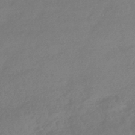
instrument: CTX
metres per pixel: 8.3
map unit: HNhu
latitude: -43.3698
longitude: 92.5196
